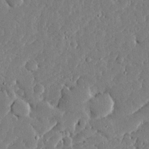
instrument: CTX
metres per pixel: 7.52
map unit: Ave
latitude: 16.8002
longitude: -139.6505
